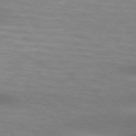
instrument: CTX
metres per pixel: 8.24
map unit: lApd
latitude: 74.7624
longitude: -49.8016
